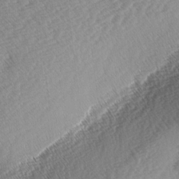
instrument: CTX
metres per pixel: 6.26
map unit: lAa
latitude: -3.1809
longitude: -128.3089
